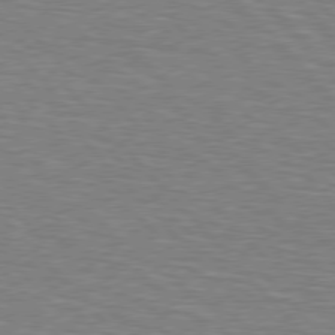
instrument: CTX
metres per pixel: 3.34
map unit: Hpe
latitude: 76.8947
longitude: -150.5923
